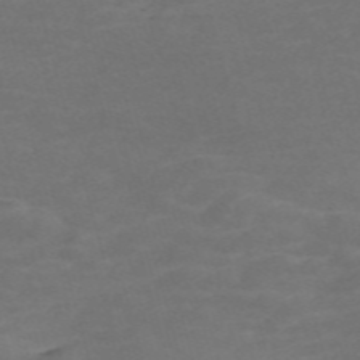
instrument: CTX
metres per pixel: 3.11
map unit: Nve
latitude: -59.1053
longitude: 59.5588
